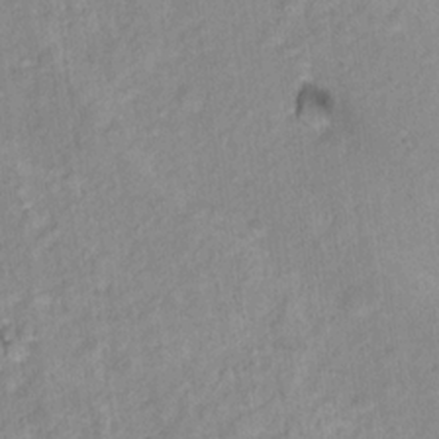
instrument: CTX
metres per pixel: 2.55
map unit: Nhu
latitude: 16.3278
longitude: -32.1578
